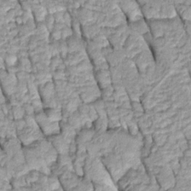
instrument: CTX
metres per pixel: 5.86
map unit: Htu
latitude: -0.1039
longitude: 150.2928
